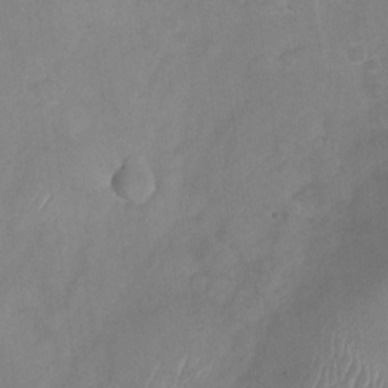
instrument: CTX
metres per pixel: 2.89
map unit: Nhu
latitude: -28.8975
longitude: -63.3293
